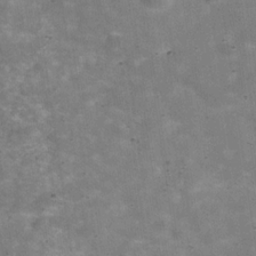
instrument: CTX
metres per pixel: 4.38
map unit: Hve
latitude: -30.3684
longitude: 93.8233
